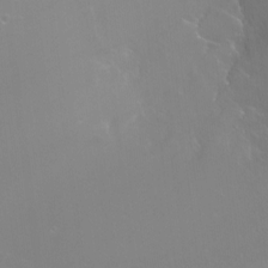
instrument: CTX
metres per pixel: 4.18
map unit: Ht
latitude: -12.6519
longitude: -44.7435
